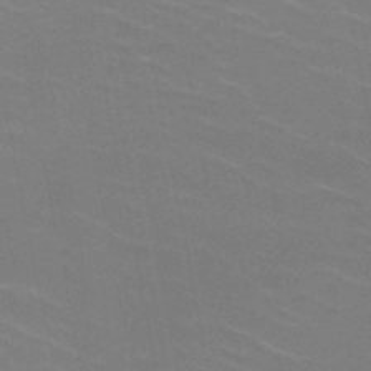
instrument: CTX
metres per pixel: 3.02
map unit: HNb
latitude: -49.4455
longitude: -48.4223
